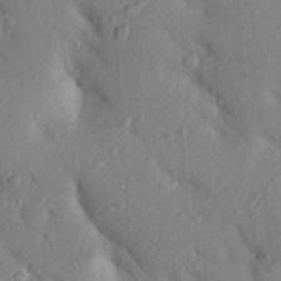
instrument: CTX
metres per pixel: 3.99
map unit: Aa
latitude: 24.6490
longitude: -150.5545
